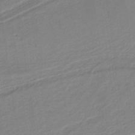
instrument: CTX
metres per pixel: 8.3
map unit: lHb
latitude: -37.5966
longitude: 56.8786
